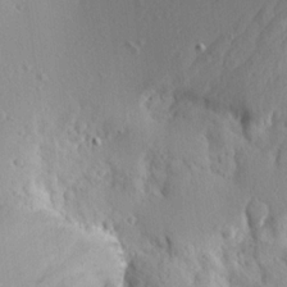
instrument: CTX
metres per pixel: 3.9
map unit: Aa
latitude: 12.8191
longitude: -142.1200
